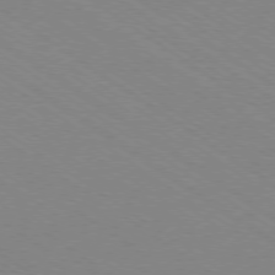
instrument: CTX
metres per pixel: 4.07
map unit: Ap
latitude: -78.8786
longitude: -85.2159
